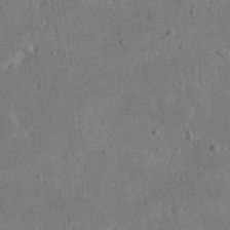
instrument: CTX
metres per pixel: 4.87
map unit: eHh
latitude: 23.4237
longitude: -68.0822
